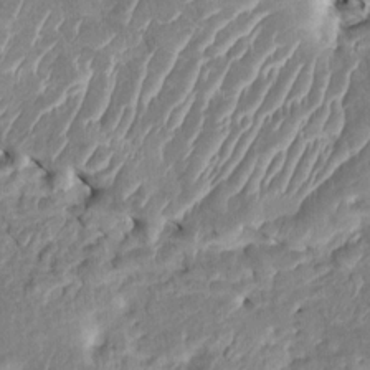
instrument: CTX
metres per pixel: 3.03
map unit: HNhu
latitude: 4.5546
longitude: -7.2915
